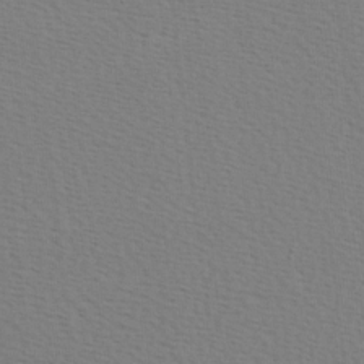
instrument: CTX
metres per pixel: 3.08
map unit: Hve
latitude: 2.5734
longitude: -125.4237
